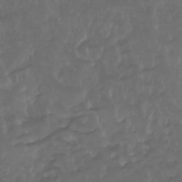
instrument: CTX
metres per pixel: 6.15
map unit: Nhu
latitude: -27.8233
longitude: -71.7827
